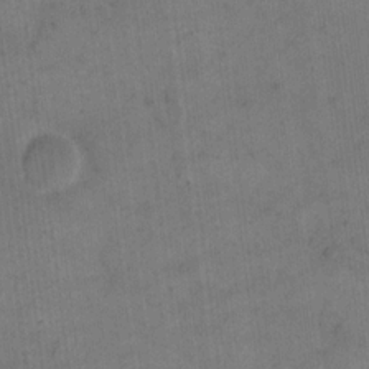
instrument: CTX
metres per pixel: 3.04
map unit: eHh
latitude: 14.3846
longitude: -66.8380
